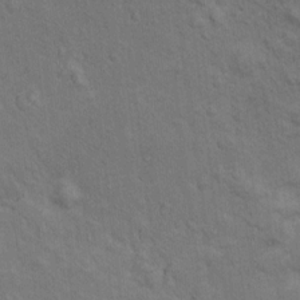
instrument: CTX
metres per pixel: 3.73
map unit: Ht
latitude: 10.5546
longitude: -39.4048
